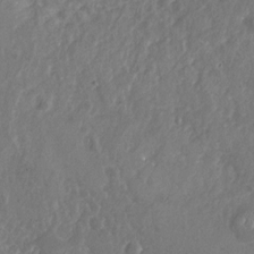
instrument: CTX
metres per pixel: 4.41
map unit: Nhu
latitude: -19.7289
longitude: -57.6693
